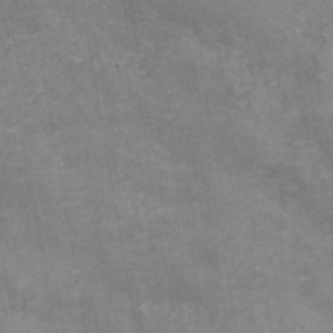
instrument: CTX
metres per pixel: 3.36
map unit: HNb
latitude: -45.7478
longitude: -47.0081
